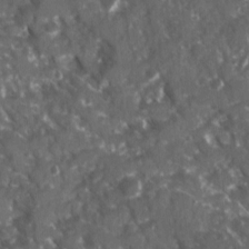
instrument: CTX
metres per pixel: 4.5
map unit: Ave
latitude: 15.7828
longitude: -131.5372
